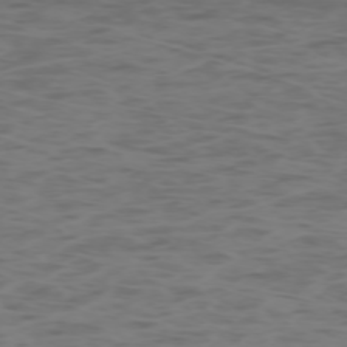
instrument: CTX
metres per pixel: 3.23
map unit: Hpe
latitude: -73.6722
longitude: 6.8408
